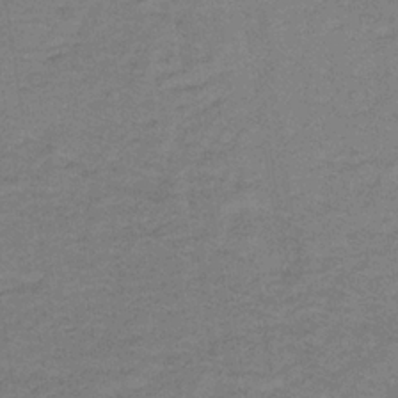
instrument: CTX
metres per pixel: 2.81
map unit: lHb
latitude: -32.7464
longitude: 66.8975
